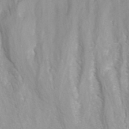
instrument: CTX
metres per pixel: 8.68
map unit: ANa
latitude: 40.0633
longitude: 23.4832
